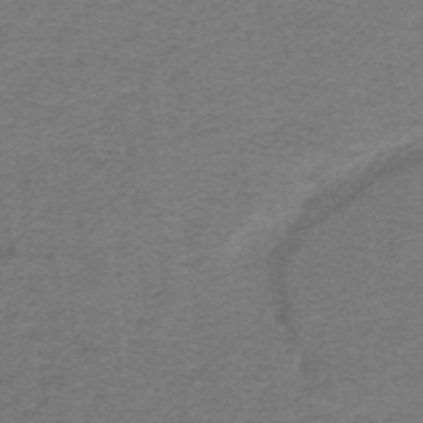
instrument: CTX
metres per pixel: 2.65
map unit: lHb
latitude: -41.8800
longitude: 54.4629
